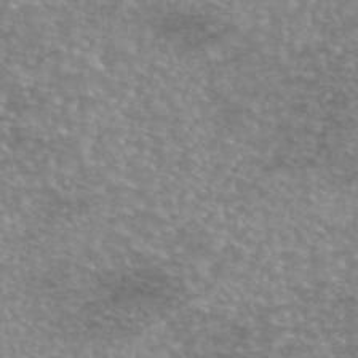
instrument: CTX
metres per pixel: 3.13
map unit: eAb
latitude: 45.6505
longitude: 103.1809
